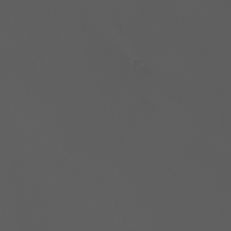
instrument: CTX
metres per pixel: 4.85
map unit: eHh
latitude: -2.8407
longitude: 19.7856
